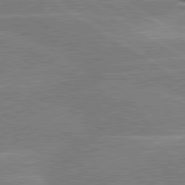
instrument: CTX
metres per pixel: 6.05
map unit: lApd
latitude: 80.3278
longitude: -122.3467
